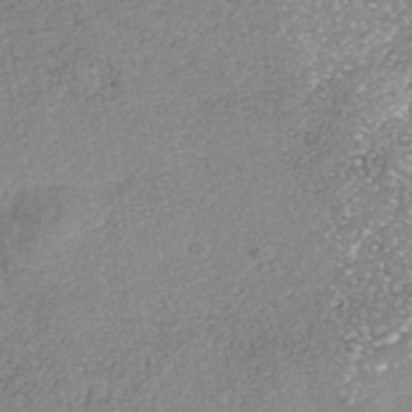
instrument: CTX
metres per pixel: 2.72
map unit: Nhe
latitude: -41.2565
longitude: -109.6316
